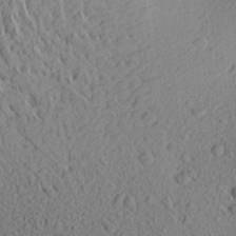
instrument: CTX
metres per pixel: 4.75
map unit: Aa
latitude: 23.9528
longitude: -144.6301
